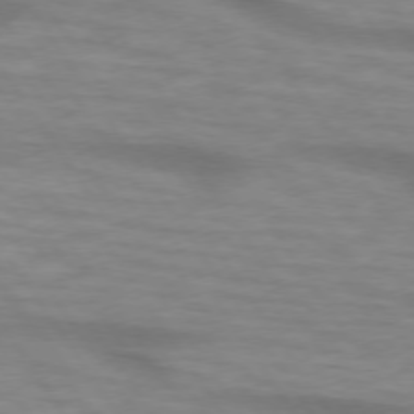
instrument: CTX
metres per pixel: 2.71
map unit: lApd
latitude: 74.4979
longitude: -58.8947
